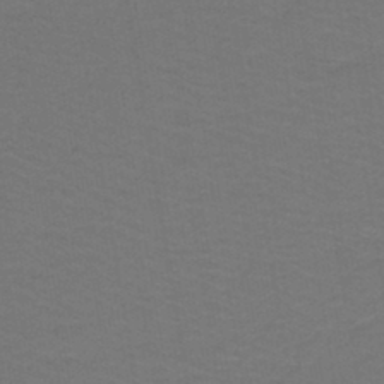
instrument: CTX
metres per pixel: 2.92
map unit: lHb
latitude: -43.4832
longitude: 53.8422
